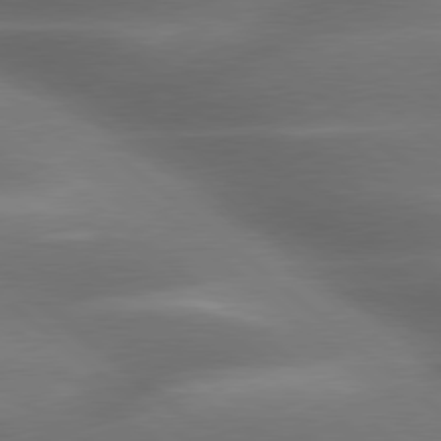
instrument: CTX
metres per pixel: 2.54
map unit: lApd
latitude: 79.3860
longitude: -117.5182
